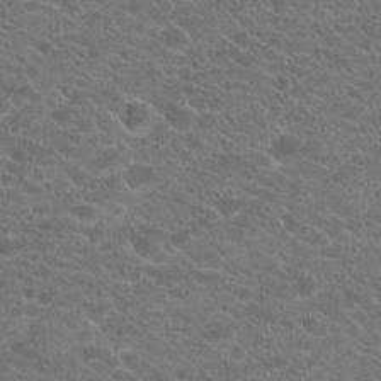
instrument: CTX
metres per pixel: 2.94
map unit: Hto
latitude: 20.6680
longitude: -38.5735
